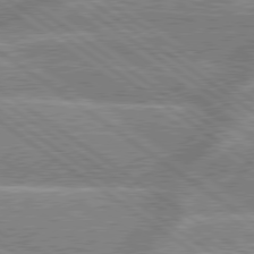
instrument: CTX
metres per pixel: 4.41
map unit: lApd
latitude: 79.1026
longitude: -159.5371
